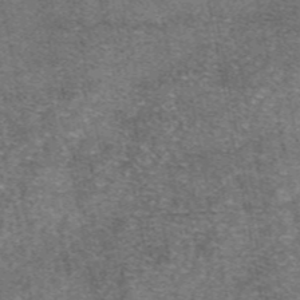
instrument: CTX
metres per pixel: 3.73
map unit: eAb
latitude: 47.8206
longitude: 106.6897
